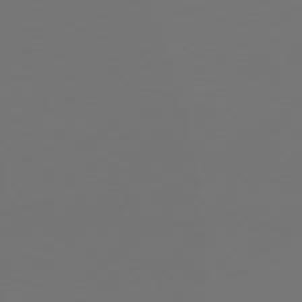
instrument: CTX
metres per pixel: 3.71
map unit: Hpe
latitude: 76.2900
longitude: -130.2712
